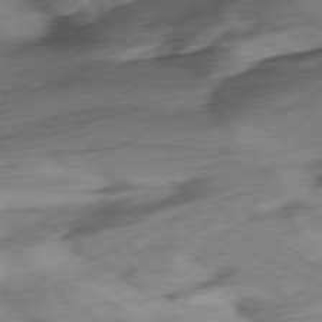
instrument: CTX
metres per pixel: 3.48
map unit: Ap
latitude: -76.5574
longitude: -76.6490
